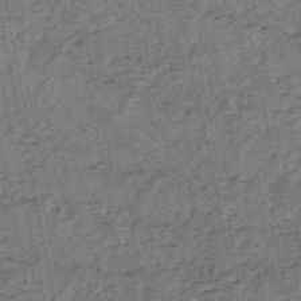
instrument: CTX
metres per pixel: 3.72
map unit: HNb
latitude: -53.2187
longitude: -48.8947
